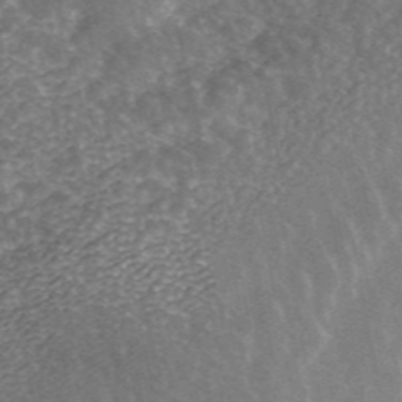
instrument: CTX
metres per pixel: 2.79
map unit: ANa
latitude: 44.7624
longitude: 29.8989
